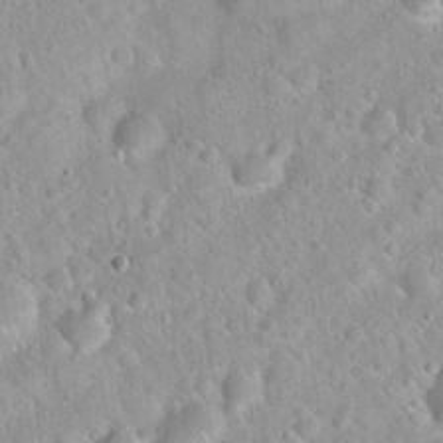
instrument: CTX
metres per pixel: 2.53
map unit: Hto
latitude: 21.4805
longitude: -52.9892
